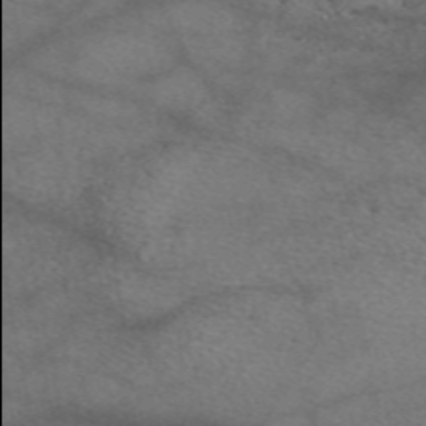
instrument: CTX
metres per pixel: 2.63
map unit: eAb
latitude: 50.4790
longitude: 110.0094
